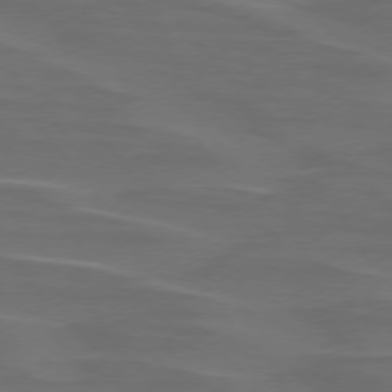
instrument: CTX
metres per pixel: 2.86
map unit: lApd
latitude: 75.9150
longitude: -79.7072
